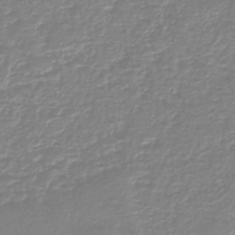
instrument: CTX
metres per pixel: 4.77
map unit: HNb
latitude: -46.4440
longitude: 52.3684
